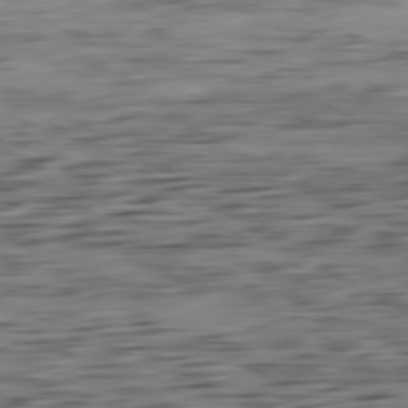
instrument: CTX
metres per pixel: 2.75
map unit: Ap
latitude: -80.8786
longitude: -96.7813
